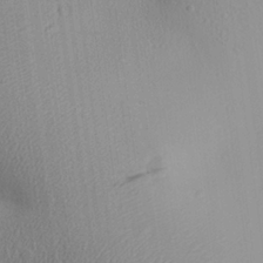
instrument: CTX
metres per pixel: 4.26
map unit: Aa
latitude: 24.8569
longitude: -136.8380
